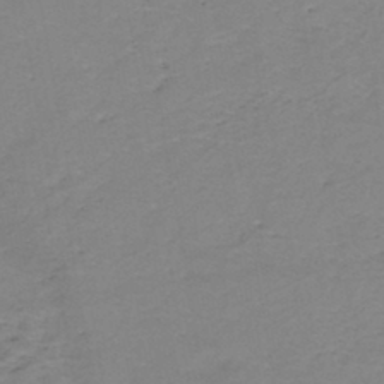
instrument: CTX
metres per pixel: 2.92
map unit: eHh
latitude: -44.5385
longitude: -29.7449
